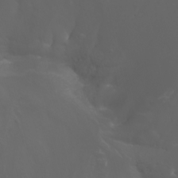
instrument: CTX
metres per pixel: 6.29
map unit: Nhu
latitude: -7.9178
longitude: -83.3292
